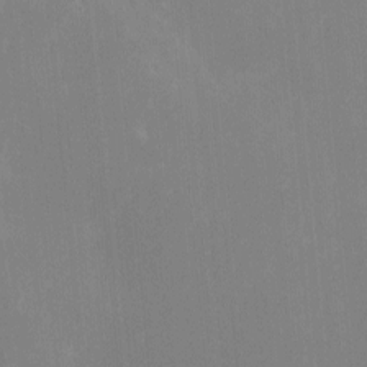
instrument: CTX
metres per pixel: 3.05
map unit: eHh
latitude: -2.3495
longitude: -85.4049
